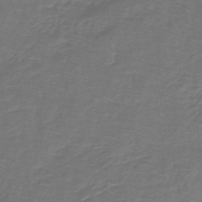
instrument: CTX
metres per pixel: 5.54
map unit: lHb
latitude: -43.2564
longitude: 57.1242
